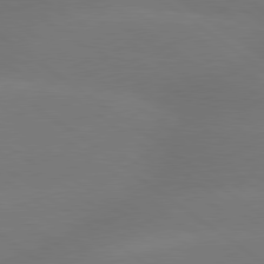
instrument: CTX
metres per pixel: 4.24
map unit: lApd
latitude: 79.5938
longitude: -150.8569
